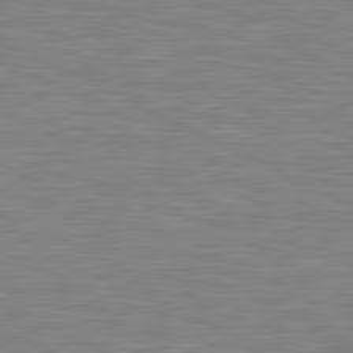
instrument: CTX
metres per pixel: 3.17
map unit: lApd
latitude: 81.2726
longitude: -168.8191
